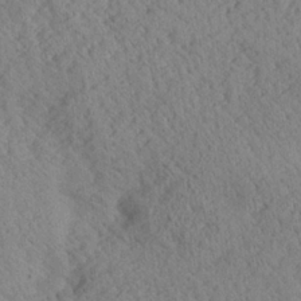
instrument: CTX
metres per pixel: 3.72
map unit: Aa
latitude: 24.3845
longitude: -134.2333
